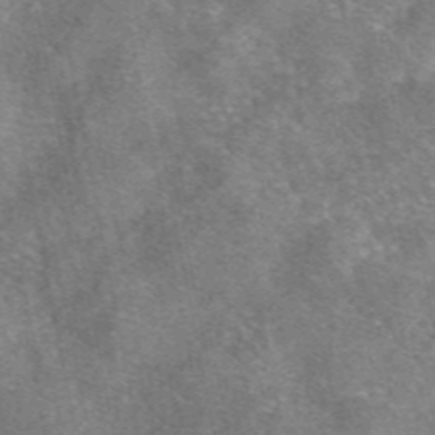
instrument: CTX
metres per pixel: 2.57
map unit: eAb
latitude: 47.0459
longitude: 103.0486
